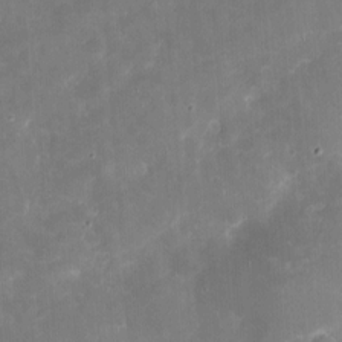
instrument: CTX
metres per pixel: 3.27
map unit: eHh
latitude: 4.2900
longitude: -70.3845
